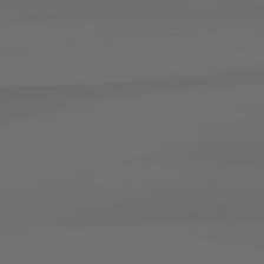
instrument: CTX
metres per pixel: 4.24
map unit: Hpe
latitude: 79.0648
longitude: -163.4616
